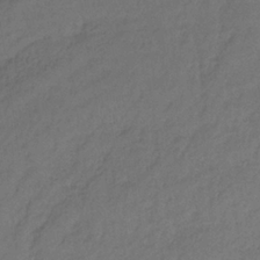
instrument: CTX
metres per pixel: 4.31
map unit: lHb
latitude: -36.3306
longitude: 71.5210
